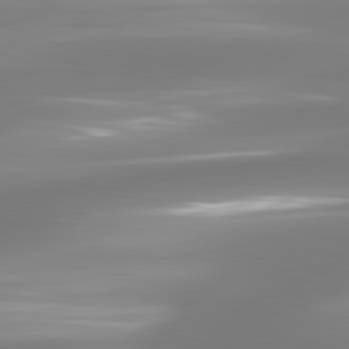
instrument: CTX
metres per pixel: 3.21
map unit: lApd
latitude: 81.2915
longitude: -134.4223
